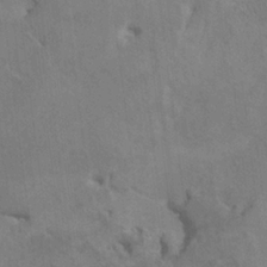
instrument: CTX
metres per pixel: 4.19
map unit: HNhu
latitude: 4.3089
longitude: 4.6707
